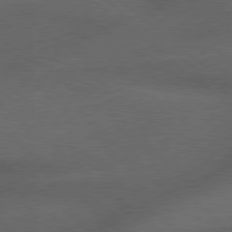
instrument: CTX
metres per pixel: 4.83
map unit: Hpe
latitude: 78.0444
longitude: -158.1389
